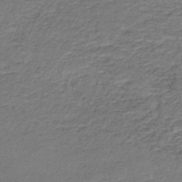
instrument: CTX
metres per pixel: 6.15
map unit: HNb
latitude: -44.5007
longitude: 51.1053
